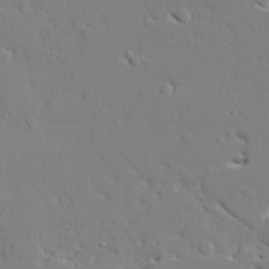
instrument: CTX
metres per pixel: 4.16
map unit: lAvf
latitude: 27.6883
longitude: -108.3278
